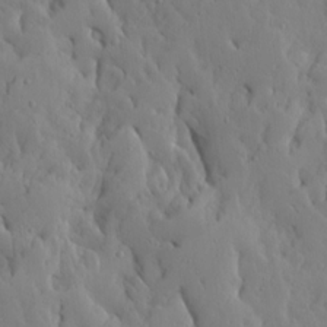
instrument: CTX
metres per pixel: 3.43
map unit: Ave
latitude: 13.4804
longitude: -133.2537
